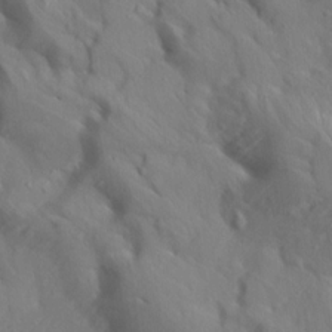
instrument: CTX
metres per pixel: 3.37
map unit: Aa
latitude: 13.2159
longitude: -142.7057
